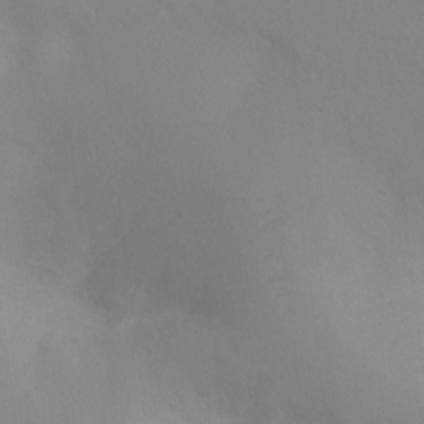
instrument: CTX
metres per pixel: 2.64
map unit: Ht
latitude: 2.9324
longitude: -25.2159
